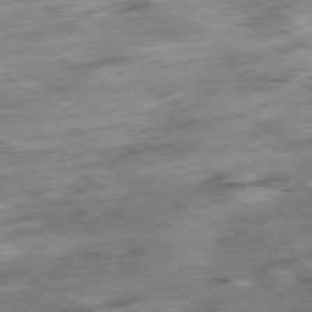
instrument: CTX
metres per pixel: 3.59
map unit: Hpe
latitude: -79.3887
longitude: -20.3468
